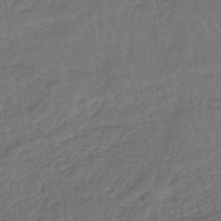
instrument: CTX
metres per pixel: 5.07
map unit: lHb
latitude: -41.1620
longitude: 68.8597
